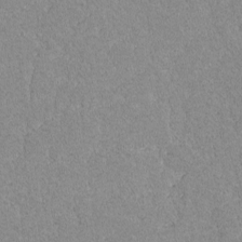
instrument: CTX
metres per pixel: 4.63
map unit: lAvf
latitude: -8.7274
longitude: -113.1403
